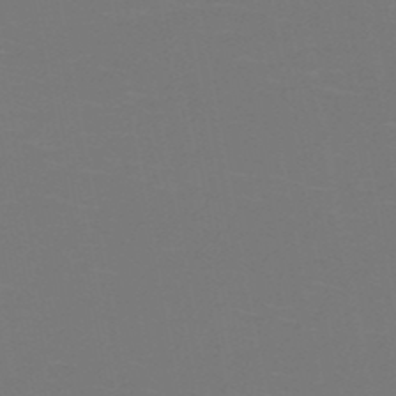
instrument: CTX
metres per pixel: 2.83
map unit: HNb
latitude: -50.6707
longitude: -45.8961
